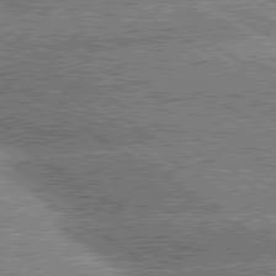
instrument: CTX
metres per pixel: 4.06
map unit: lApd
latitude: 80.1956
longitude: -151.3292
